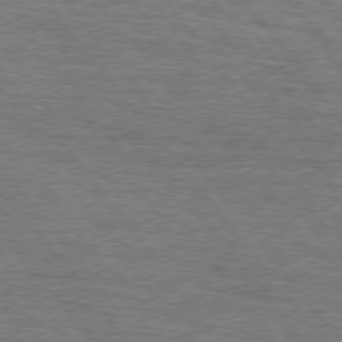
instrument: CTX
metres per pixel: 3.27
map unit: Hpe
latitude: 75.4615
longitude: -138.7246
